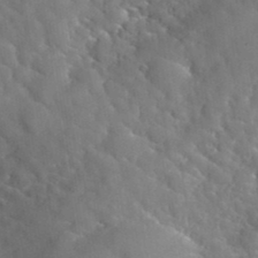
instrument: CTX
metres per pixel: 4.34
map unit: Hto
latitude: 35.6127
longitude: -50.7246
